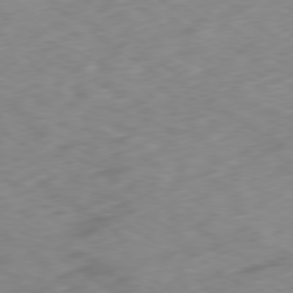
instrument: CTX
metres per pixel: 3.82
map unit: Ap
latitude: -79.3320
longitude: -72.8191
